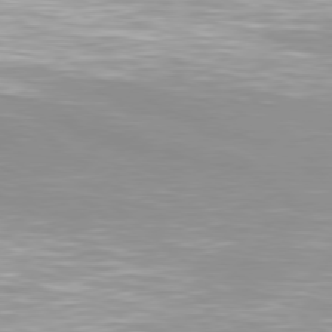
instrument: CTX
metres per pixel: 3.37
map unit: Hpe
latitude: 77.8205
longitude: -131.8206
